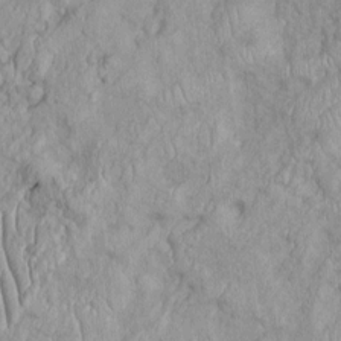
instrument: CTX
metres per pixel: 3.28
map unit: Htu
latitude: -5.8422
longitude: 156.0283
